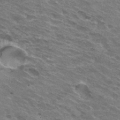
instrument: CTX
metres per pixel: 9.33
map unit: Hto
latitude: 31.9906
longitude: -43.5560
